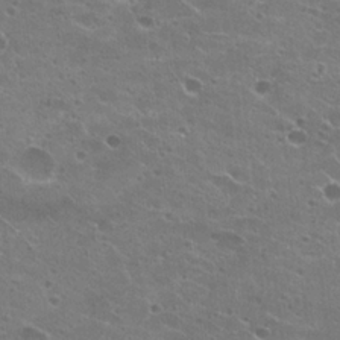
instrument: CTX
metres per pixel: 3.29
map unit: Hto
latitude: 23.1214
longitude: -41.4993
